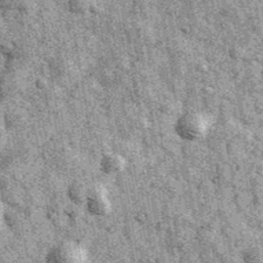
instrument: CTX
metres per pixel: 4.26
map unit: Ave
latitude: 40.0255
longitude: -106.9325
